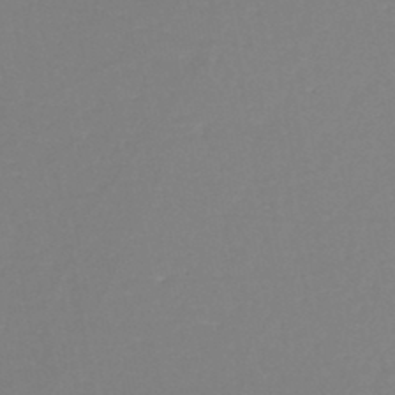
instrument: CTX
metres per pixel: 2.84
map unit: eHh
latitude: -45.4454
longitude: -29.0836
